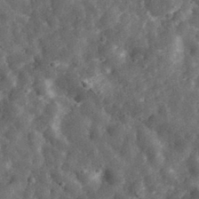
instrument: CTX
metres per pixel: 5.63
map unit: eHh
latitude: 34.1011
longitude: -79.0837
